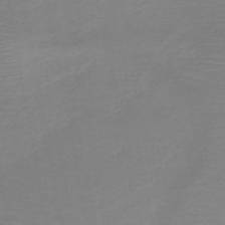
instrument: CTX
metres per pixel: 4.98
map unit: HNb
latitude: -49.3510
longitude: -44.4412
